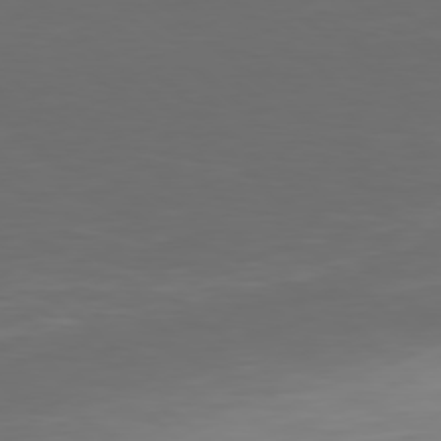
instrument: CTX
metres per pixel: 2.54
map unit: Hpe
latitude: 77.8772
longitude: -169.3104
